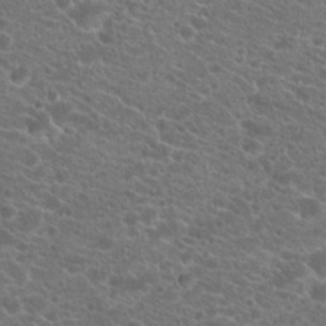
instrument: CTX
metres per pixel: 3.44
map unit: Hto
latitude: 20.6869
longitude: -38.5924
